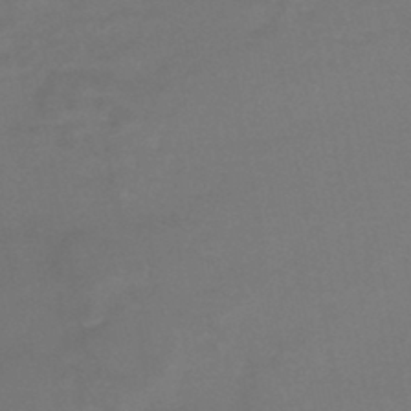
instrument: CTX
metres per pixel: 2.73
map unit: HNb
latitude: -45.5588
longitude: -35.4804
